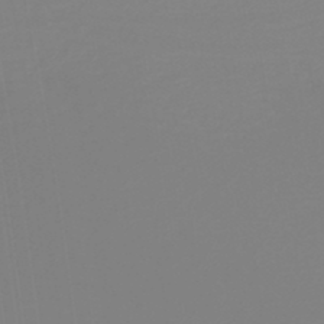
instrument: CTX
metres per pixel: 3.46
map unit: HNb
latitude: -41.1431
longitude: 51.3699
